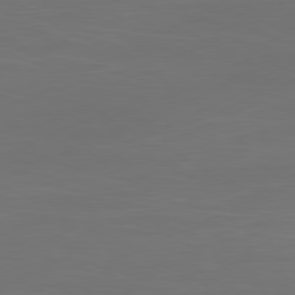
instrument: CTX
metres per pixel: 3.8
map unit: Ap
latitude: -81.5210
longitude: -85.6316
